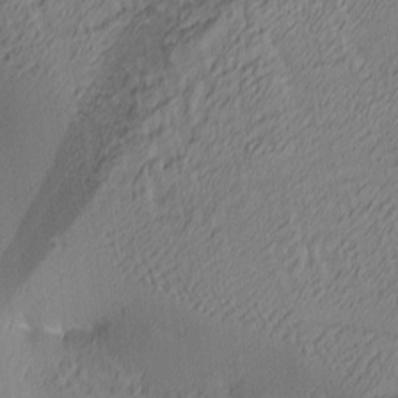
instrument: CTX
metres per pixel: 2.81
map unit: lAa
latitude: 3.4804
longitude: -115.5371
